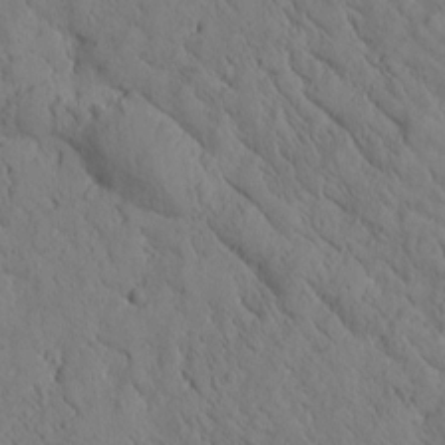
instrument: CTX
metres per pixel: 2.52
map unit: Htu
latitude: -0.5385
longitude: 175.2564
